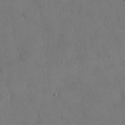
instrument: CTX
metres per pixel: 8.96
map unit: eHh
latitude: 16.4979
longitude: -67.8583
